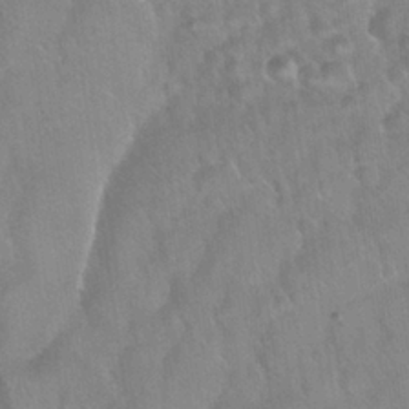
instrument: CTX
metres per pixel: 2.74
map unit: Nhu
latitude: 26.0822
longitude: -55.6883
